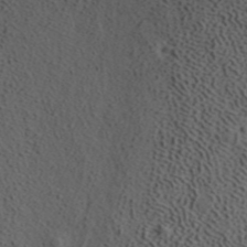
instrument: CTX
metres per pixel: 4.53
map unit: ANa
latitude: 39.5182
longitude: 19.1998
